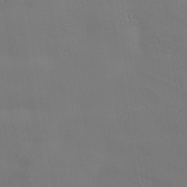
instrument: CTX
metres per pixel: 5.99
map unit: Aa
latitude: 33.8205
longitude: -134.3278
